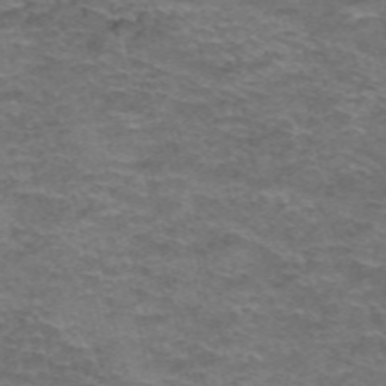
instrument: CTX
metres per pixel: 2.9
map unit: Hto
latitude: 38.3089
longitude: -41.4615
